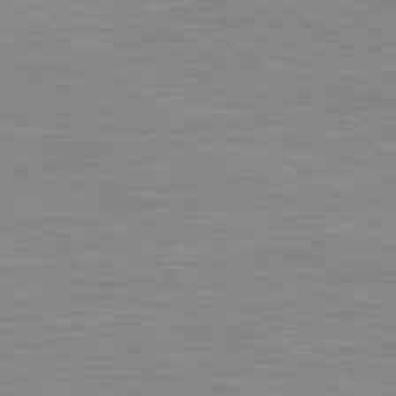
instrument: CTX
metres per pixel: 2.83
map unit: Hpe
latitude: 79.1403
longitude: -121.5749
